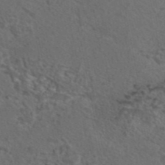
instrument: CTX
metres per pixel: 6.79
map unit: eAb
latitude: 43.5560
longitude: 104.5196
